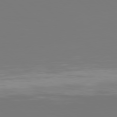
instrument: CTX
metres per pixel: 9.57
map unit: Hpe
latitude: 77.5749
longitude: -134.6112
